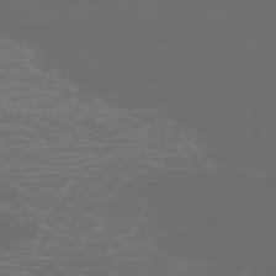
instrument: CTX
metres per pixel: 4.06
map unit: Ap
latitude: -76.3306
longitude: -73.7828
